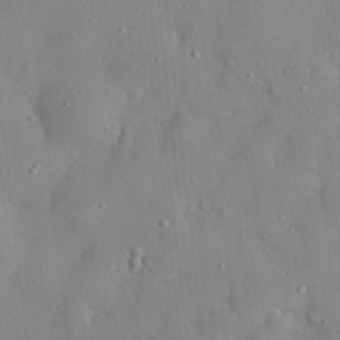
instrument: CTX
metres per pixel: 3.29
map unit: eHh
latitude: 28.8191
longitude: -77.7071
